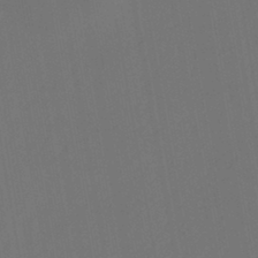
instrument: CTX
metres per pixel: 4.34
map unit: eHb
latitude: -43.8611
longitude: 88.0850
